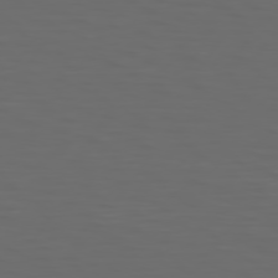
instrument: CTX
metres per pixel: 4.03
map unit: Hpe
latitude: 74.8569
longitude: -125.8205
